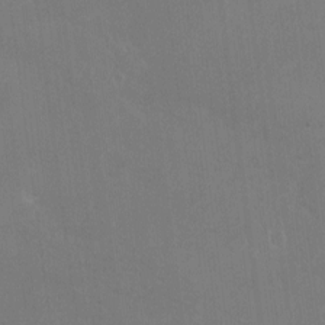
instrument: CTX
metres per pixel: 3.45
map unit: Nhu
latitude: -13.6533
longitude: -40.1766
